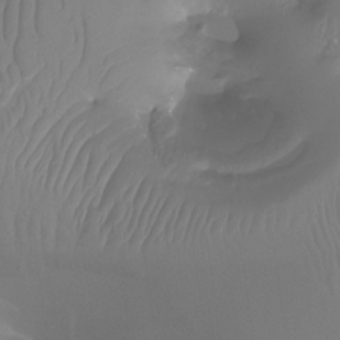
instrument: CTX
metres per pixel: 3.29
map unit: Htu
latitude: -12.8408
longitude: -48.3278
